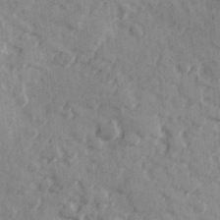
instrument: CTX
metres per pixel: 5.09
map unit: Hve
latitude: 25.7071
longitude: 147.6722
